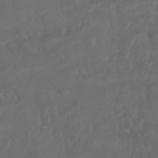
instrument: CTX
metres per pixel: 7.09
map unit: Nhu
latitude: 25.3103
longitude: -62.5168
